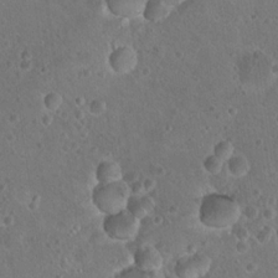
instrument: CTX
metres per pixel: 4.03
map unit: Nhu
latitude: 17.4993
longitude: -32.7624
